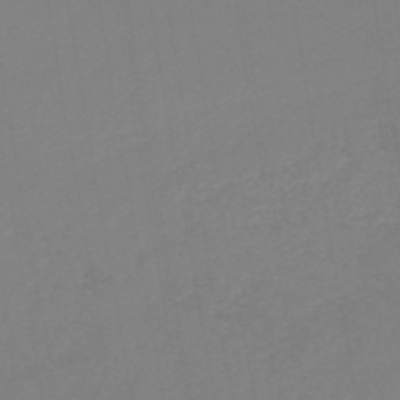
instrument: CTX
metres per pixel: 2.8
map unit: HNb
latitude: -48.4629
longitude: 59.4643
